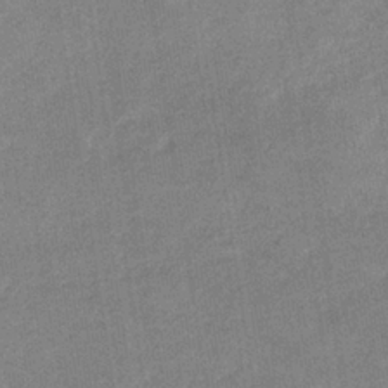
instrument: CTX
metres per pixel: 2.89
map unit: eHb
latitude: -35.7289
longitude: 73.5210
